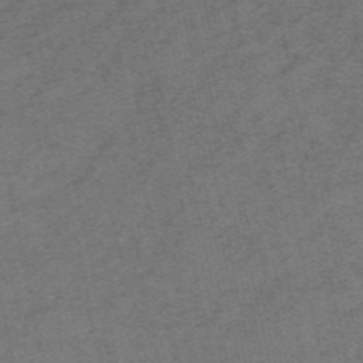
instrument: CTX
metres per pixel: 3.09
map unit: HNb
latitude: -55.8989
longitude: -45.8205
